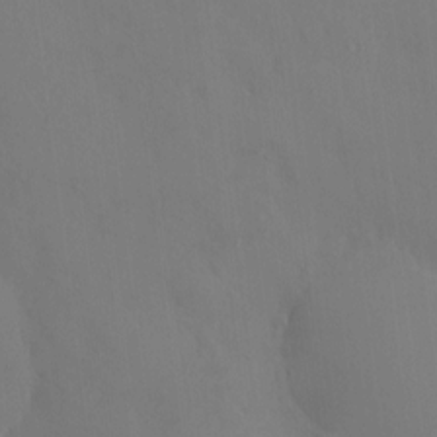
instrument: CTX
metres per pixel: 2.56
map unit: HNhu
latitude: 6.4790
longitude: -0.1766
